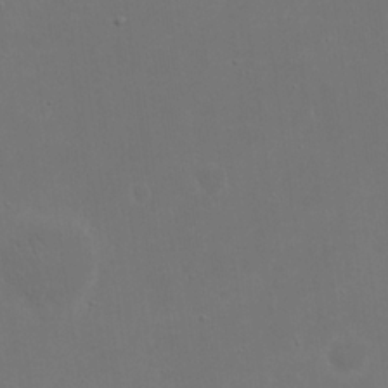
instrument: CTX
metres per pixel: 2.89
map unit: eHh
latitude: 19.8583
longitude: -72.0444
